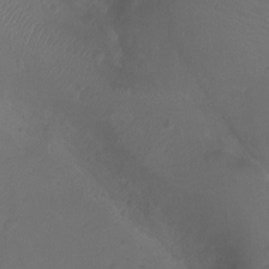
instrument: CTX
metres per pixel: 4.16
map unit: Ht
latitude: -2.6896
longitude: -18.7246
